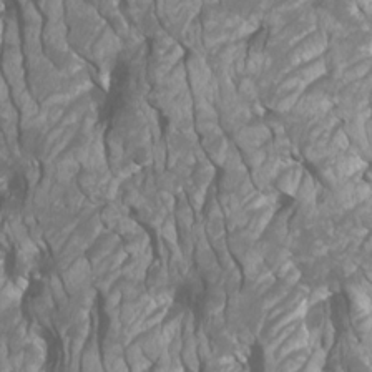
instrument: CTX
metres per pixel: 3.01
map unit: Htu
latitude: -10.9920
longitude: -72.6679
